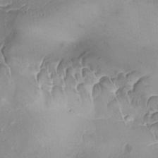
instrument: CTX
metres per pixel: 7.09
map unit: Ave
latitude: -9.1242
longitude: -122.3089
